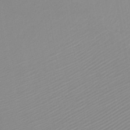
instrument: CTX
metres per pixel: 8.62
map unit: HNb
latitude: -45.1053
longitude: -42.9892
